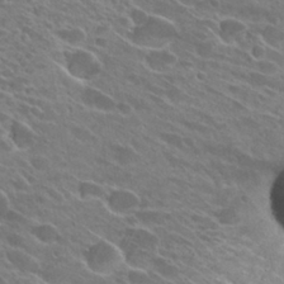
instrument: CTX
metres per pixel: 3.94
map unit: Hto
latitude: 25.9339
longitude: -41.3859
